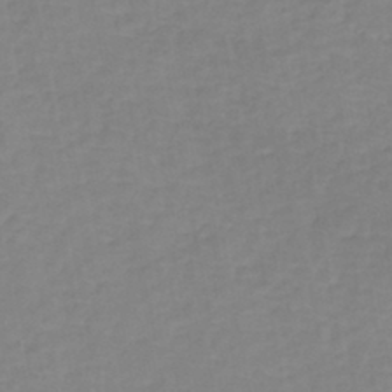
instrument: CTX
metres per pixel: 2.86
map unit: eHh
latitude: -43.0108
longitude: -31.5560
